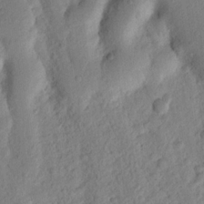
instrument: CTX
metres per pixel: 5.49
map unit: Nhu
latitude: 18.2900
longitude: -76.4601
